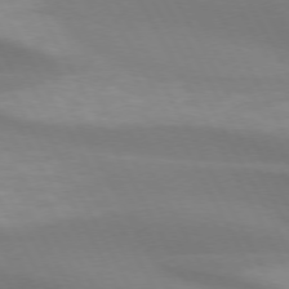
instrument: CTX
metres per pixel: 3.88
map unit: lApd
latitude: 73.5560
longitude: -48.8191
